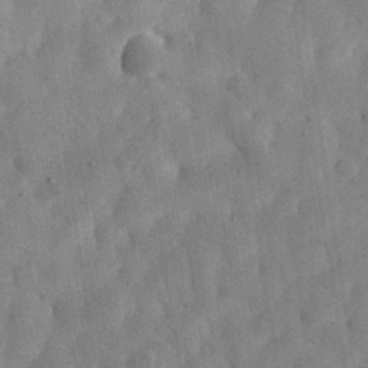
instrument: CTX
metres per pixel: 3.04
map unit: eHh
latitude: 30.5357
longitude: -75.8394
